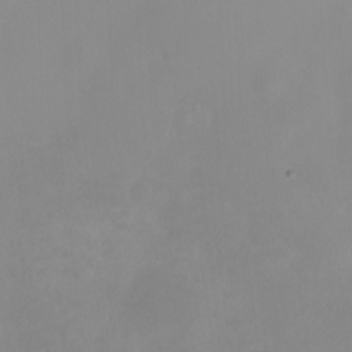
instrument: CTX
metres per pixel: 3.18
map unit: eHh
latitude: -5.2565
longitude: -77.6694
